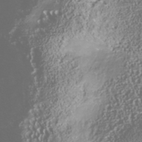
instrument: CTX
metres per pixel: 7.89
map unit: Nhu
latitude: -40.8408
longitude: -86.3278
